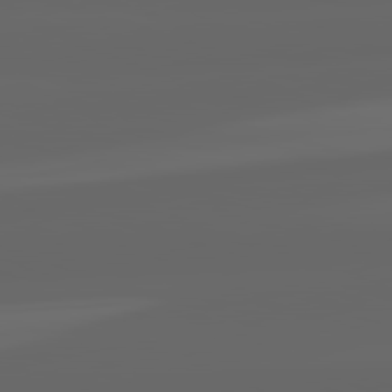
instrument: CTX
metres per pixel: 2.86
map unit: lApd
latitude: 82.3278
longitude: -170.3089
